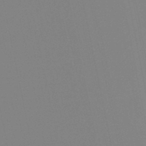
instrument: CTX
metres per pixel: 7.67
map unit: lHb
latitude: -48.8219
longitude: 70.1039
